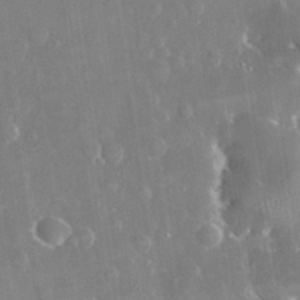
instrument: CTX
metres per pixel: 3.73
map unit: eHh
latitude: 31.6505
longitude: -59.6883
